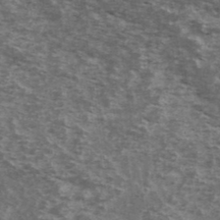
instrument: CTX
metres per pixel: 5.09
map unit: Ave
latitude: 40.0822
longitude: -110.1578
